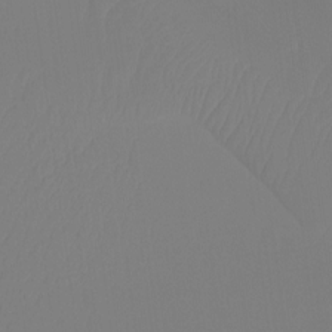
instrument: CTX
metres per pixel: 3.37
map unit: Htu
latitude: -13.0109
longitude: -47.6316
